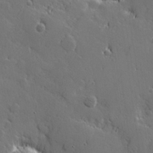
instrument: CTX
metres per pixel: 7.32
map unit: Hve
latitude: 26.3845
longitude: 144.6330
